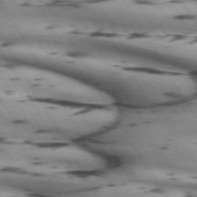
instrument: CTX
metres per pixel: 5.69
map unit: lApd
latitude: 71.7638
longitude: -52.4979
